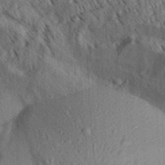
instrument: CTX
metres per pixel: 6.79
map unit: Aa
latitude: 30.4601
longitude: -138.9325
